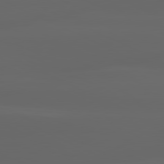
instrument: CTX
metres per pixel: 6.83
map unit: lApd
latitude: 80.2522
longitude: -116.9325
